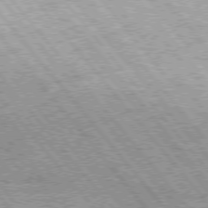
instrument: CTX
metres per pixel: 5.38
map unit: Hpe
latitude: 75.2159
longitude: -144.3278
